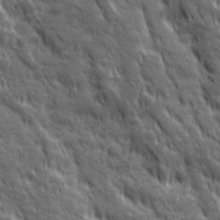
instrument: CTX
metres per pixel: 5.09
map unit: Ave
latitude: 19.7827
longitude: -134.4601
